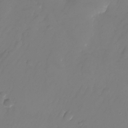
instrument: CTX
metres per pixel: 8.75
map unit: Nhu
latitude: -25.7666
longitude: -71.2537
